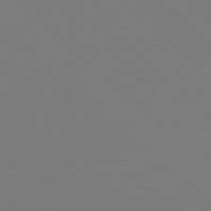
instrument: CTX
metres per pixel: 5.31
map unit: Ap
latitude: -78.4251
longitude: -90.7435
